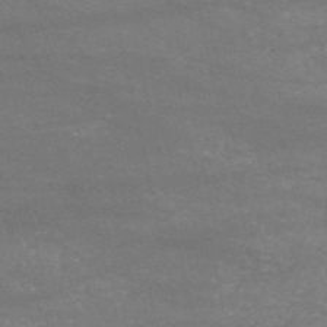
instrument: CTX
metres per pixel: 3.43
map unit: HNb
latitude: -52.8219
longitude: -38.9136
